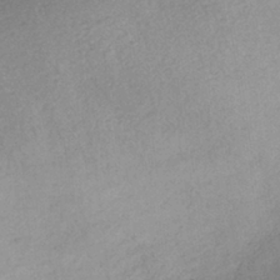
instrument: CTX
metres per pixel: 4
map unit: HNhu
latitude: -39.7289
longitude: 95.7666
